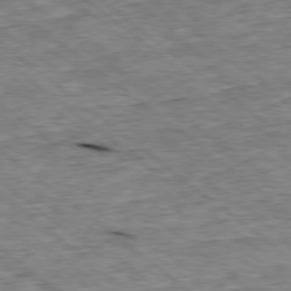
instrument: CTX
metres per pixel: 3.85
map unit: Ap
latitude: -78.8030
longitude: -88.6302
